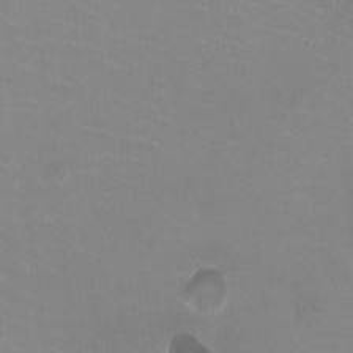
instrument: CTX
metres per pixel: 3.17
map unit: HNhu
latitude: -1.5966
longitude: -2.4790
